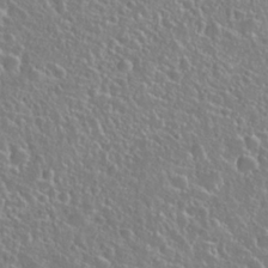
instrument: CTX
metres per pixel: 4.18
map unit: Hto
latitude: 26.2901
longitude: -50.7057
